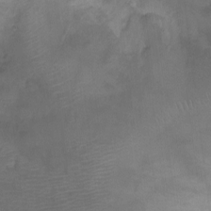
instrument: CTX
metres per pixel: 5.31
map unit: Ht
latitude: -4.2361
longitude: -19.6694
